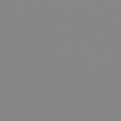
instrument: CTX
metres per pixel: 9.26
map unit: lHb
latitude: -40.8030
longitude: 63.8422
